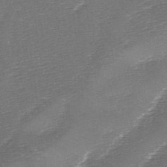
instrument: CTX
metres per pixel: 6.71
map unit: lAa
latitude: -2.7652
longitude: -128.5546
